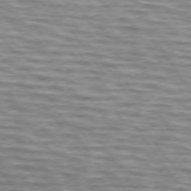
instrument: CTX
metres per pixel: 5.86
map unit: lApd
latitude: 74.3089
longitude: -59.0270
